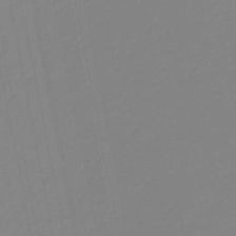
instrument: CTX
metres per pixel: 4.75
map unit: HNb
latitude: -49.3888
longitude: 58.6707
